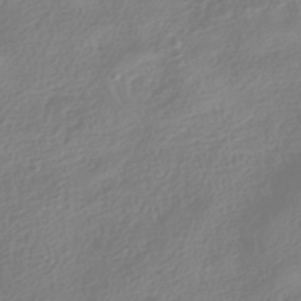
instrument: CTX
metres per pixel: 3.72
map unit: HNhu
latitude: -41.6722
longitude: 100.8030
